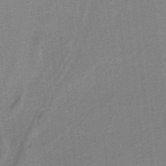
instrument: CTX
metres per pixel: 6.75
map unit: HNb
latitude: -38.8597
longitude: 54.1606
